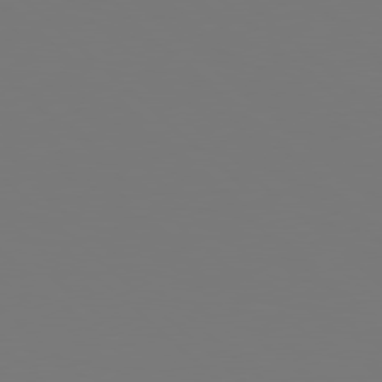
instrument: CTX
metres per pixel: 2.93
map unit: Hpe
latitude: 78.3656
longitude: -162.5168
